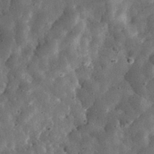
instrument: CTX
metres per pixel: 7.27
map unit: eHh
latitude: 33.6127
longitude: -79.0837
